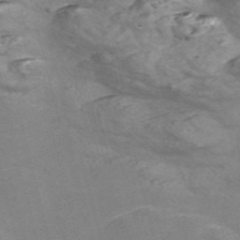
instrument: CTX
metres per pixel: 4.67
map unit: Nve
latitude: -57.2754
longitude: 54.9542
